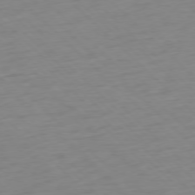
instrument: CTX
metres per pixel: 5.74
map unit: Ap
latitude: -77.2754
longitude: -78.0444
